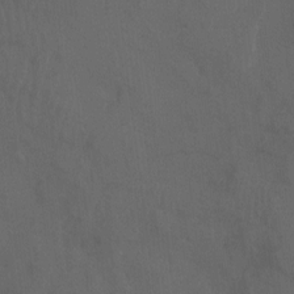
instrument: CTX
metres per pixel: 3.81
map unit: Aa
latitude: -7.7288
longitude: -80.0633
